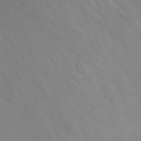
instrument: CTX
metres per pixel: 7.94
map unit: eHh
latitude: 31.4805
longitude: -57.8772
